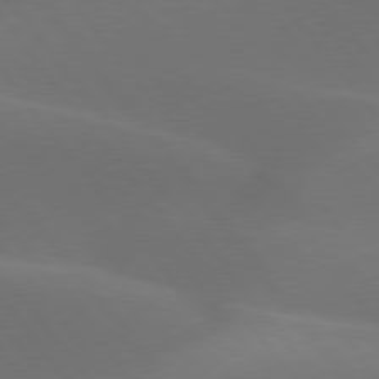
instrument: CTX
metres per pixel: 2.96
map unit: lApd
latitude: 77.7827
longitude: -52.6680
